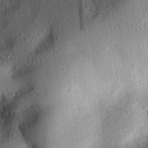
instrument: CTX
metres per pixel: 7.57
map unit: eHh
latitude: 25.0836
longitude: -78.2712
